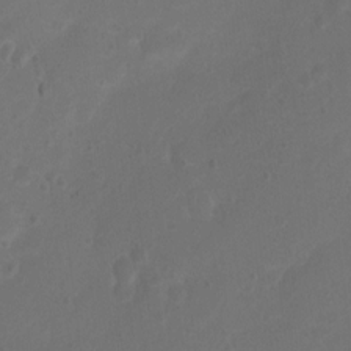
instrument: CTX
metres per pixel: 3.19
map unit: Nhu
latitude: 4.4034
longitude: -26.4601
